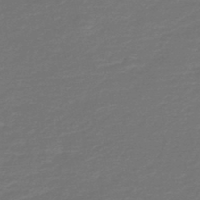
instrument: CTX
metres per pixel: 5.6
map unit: HNb
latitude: -47.3320
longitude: 54.1228
